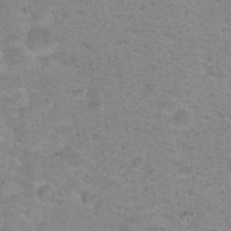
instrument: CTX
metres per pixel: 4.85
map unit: Nhu
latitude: 18.5356
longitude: -31.1404
